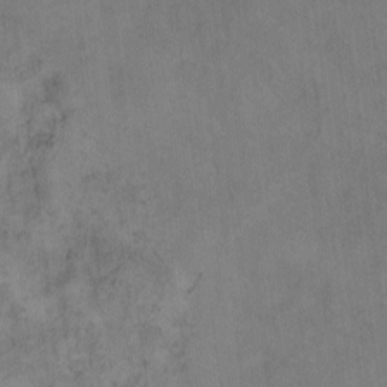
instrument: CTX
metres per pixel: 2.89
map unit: eHh
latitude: -8.3117
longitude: -67.8772
